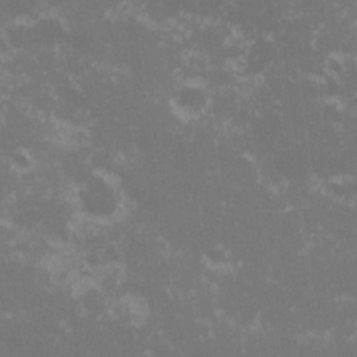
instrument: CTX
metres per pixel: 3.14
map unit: eHh
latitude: -0.6141
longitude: -85.4615
